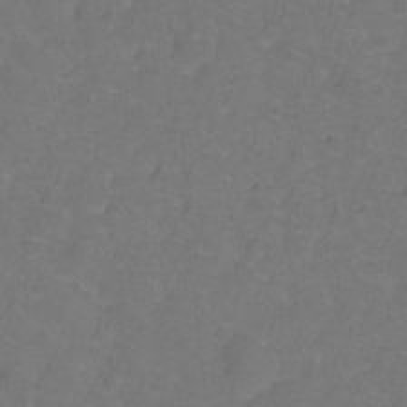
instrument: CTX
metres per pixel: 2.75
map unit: Hto
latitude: -1.8612
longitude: -34.1388
